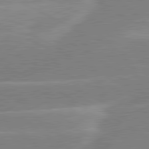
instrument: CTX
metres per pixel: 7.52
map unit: lApd
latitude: 80.8758
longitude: -124.7813
